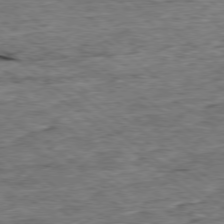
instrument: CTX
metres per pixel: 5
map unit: Ap
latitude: -78.9163
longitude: -86.1767
